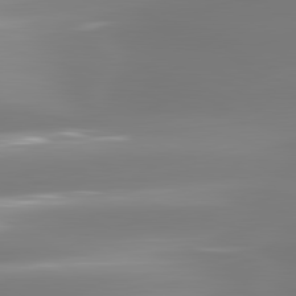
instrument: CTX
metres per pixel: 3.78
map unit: lApd
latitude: 81.3671
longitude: -134.4034
